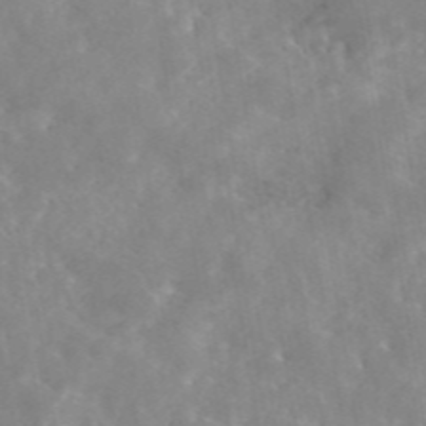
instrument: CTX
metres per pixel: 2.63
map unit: eAb
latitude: 45.6883
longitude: 126.5006
